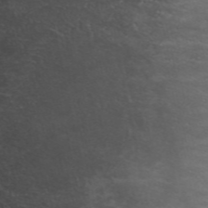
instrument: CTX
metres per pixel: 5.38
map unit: ANa
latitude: 49.2915
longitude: -72.9892
